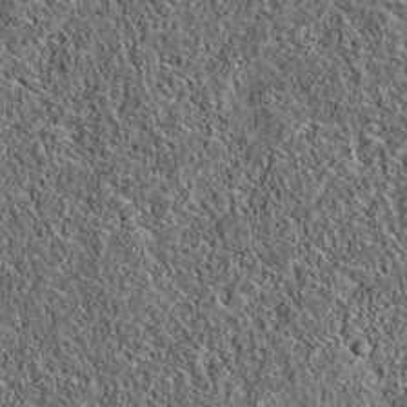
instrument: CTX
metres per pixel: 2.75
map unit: eAb
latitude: 36.3467
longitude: 110.8786
